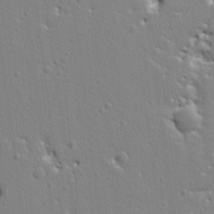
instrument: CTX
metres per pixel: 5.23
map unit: Ht
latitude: 8.7813
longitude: -76.6868
